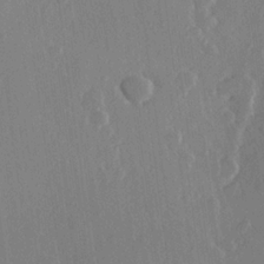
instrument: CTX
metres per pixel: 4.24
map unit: Hve
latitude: 22.1389
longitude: 148.9353
